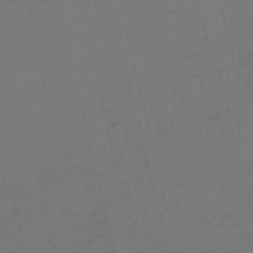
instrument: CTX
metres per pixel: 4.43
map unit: HNb
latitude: -55.6911
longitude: -42.8947
